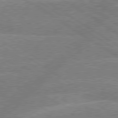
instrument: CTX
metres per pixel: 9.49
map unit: lApd
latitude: 79.3671
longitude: -133.2537
